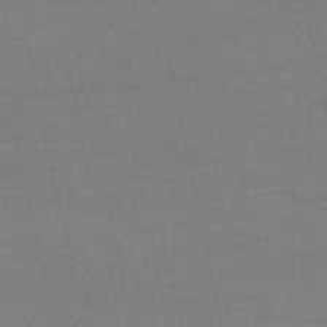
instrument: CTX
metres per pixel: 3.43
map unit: HNb
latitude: -53.7477
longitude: -34.2711
